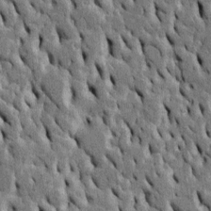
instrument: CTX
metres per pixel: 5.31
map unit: Htu
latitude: -4.5573
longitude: 156.7652
